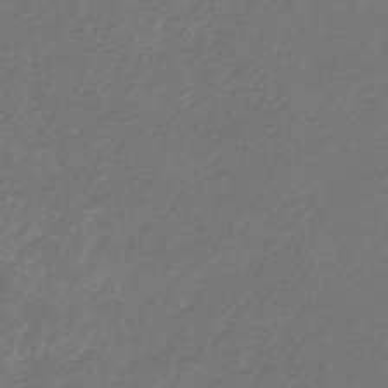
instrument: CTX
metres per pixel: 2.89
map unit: eHb
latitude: -32.5196
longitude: 70.1606
